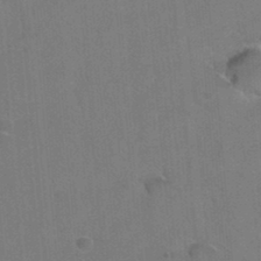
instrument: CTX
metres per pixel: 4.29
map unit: Hto
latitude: 36.3845
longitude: -46.5546
